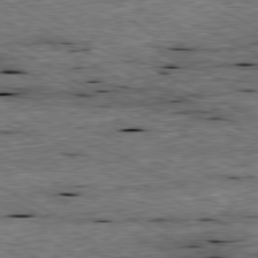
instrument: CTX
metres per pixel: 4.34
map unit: Ap
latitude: -80.6897
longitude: -88.5924
